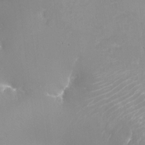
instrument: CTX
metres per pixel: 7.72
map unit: Ht
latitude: -16.7275
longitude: -44.2144
